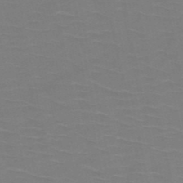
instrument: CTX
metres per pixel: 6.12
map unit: HNb
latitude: -50.6518
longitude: -46.9325
